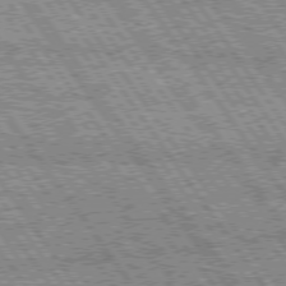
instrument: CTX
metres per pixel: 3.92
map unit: Hpe
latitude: 74.7057
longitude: -153.8584
